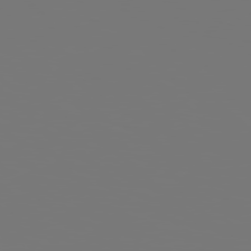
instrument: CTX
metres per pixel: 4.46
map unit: Hpe
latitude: 78.3468
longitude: -176.8191
